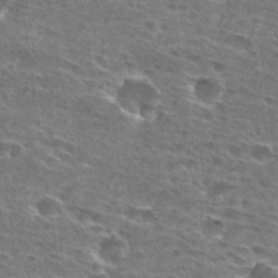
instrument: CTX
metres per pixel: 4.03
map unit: Hto
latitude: 27.9906
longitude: -45.7827
